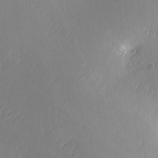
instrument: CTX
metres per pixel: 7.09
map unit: Ave
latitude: -6.4440
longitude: -120.1956
